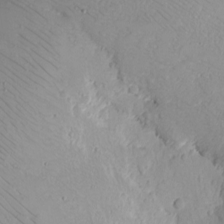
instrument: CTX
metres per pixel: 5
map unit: eHh
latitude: -8.1606
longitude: -69.8961
